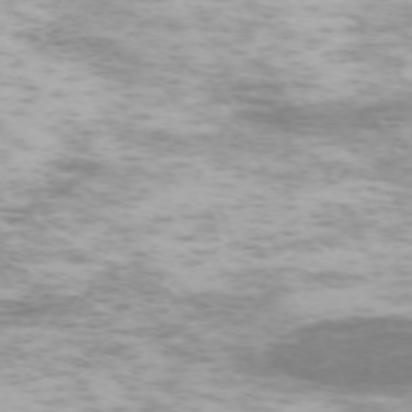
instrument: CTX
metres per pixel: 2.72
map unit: Hpe
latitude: -71.6533
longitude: 8.0661
